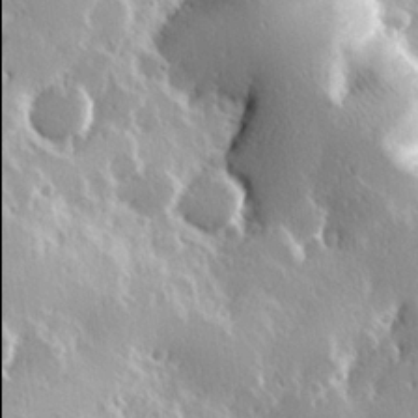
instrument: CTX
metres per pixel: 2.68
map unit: Hve
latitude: 23.8394
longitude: 146.0094
